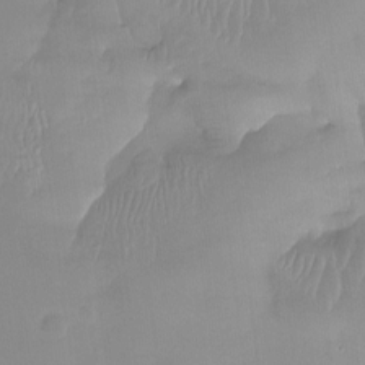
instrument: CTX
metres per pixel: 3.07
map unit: Htu
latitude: -13.3321
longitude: -49.8394
